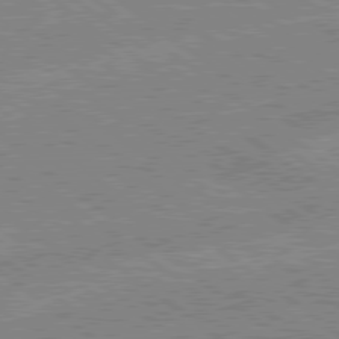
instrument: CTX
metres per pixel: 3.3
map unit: lApd
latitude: 78.9703
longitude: -156.9324
